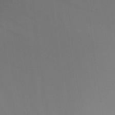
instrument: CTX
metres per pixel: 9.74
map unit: Aa
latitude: 26.3467
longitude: -131.2726
